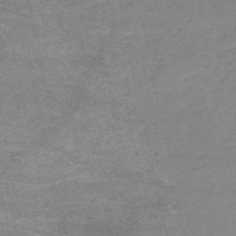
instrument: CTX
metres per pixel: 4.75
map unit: HNb
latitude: -52.7085
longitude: -39.7261
